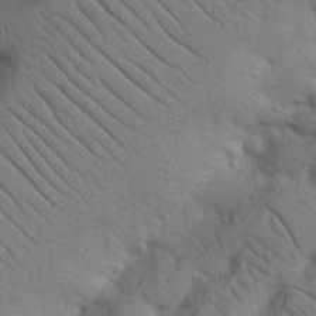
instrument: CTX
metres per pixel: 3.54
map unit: Nhu
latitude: 22.2145
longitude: -74.6868
